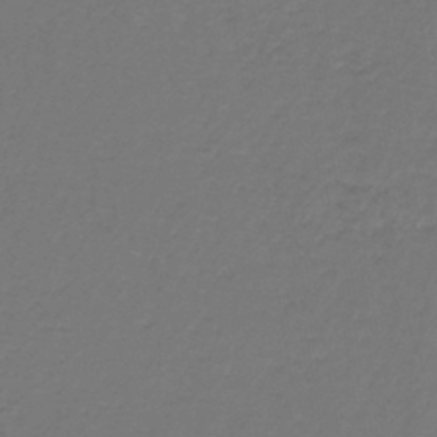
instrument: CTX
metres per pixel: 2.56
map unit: lHb
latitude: -43.1620
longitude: 62.5384
